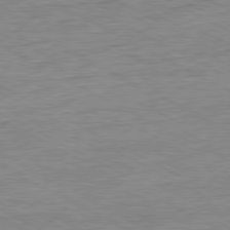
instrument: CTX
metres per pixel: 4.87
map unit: Ap
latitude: -80.8786
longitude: -76.8002
